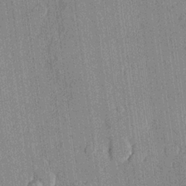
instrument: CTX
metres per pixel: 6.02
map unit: lHvf
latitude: 21.2348
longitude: 146.0850
